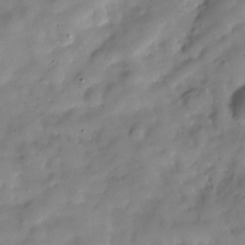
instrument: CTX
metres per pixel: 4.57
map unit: Hve
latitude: -30.1983
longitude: 94.6140
